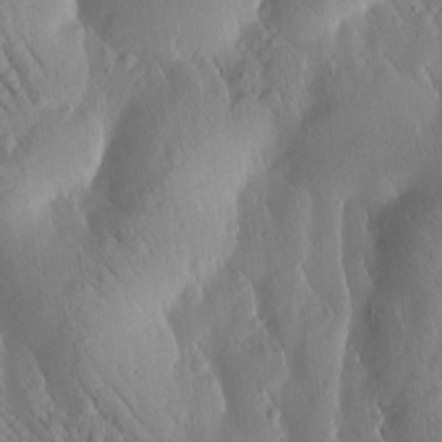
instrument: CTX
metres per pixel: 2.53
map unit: Htu
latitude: -0.7275
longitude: 171.4077
